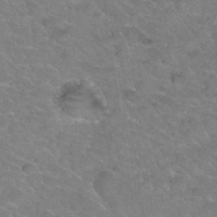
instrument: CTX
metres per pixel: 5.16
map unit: Hto
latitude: 34.4601
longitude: -49.7072
